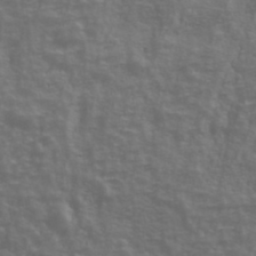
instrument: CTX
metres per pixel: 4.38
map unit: Ave
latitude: 39.7827
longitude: -113.9339
